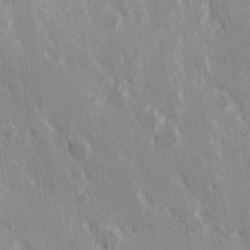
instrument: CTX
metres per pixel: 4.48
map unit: Hve
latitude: 25.4993
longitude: 146.1794
